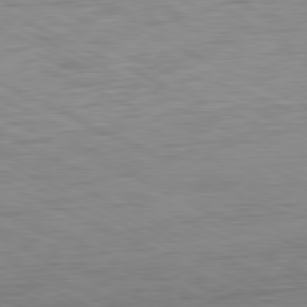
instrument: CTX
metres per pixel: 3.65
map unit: Ap
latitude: -81.4644
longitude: -62.7436
